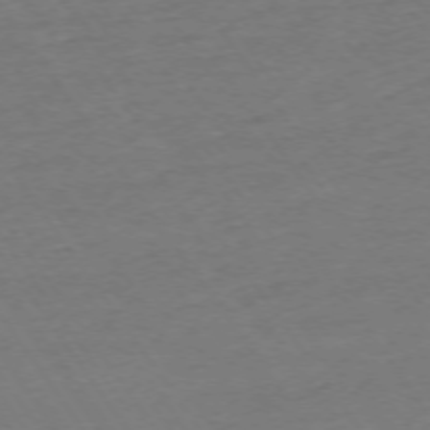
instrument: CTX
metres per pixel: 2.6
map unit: Ap
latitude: -74.7652
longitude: -81.1781
